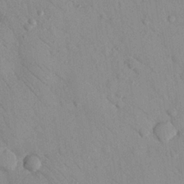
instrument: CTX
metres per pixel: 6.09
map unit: Nhu
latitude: 23.9150
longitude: -74.8191
